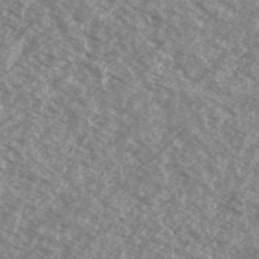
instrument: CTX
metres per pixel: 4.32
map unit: Ave
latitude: 39.1592
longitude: -110.2523
